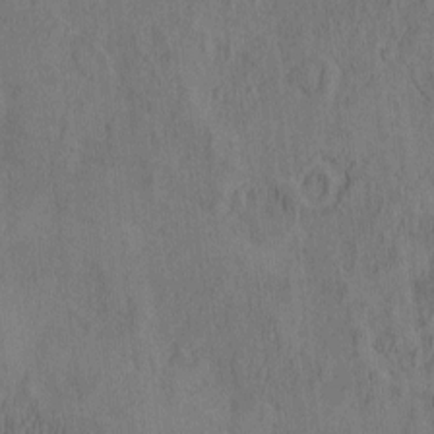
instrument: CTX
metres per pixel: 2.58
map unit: eHh
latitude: -2.7652
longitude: 17.2376
